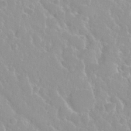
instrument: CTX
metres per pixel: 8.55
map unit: Nhu
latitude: 29.1403
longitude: -54.9514
